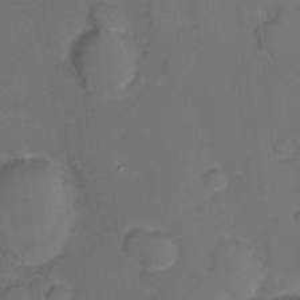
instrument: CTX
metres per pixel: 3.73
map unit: Ht
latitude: -9.1053
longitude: -28.7246
